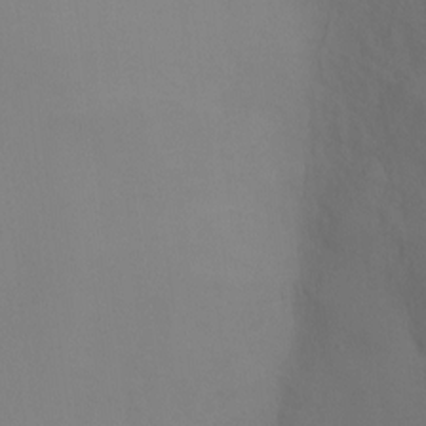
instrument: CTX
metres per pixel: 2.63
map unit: Ht
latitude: -9.3321
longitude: -32.5735
